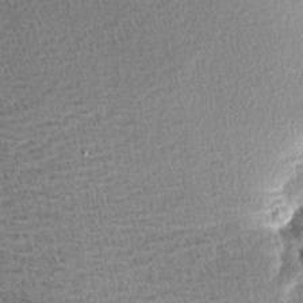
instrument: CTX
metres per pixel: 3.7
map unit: Aa
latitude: 7.9150
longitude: -137.8773
